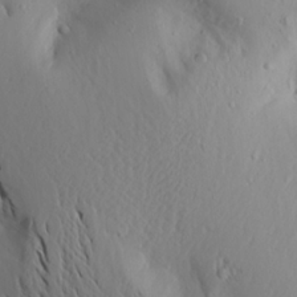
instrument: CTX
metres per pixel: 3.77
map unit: Aa
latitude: 19.2915
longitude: -144.2144
